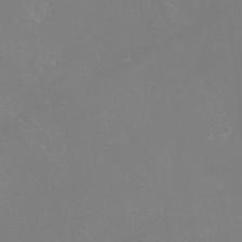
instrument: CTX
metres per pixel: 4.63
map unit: eHh
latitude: -10.8786
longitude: -65.7261
